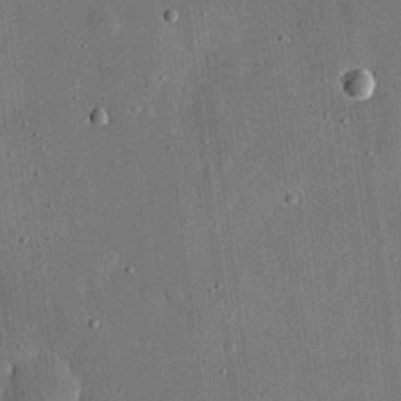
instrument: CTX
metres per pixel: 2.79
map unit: eHh
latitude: 18.4601
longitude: -69.8395
